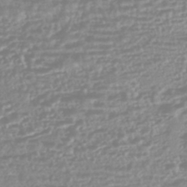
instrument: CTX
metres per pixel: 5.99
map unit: HNhu
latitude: -45.0864
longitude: 100.6329
